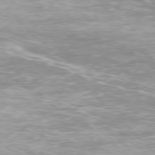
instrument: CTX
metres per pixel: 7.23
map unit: Ap
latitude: -77.6722
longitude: -65.2726
